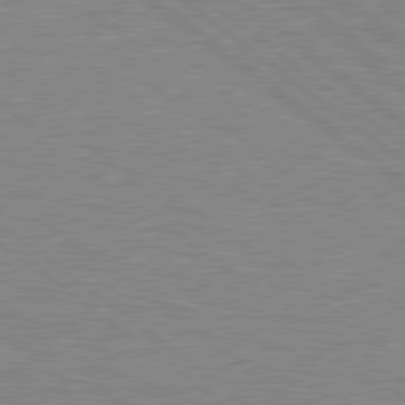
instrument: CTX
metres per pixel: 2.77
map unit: Hpe
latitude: 78.5924
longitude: -164.0444
